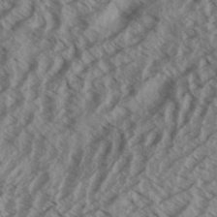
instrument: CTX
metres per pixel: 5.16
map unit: Aa
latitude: 33.6694
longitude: -139.7639
